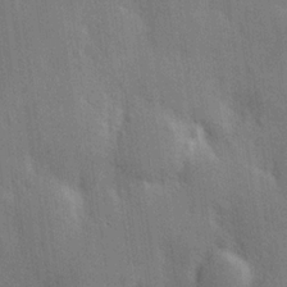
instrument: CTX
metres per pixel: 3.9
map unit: Hve
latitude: 19.2726
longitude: 150.8975
